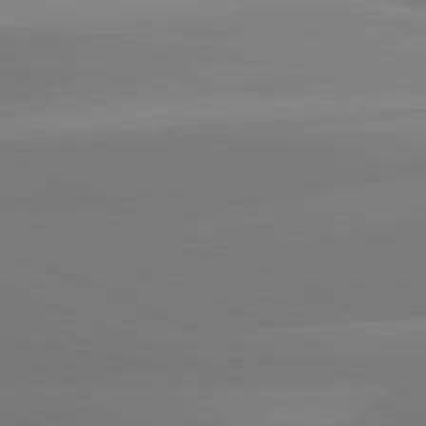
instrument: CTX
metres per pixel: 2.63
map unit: lApd
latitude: 81.6694
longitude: -149.1970
